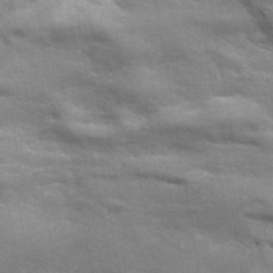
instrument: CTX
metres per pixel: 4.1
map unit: ANa
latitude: 42.1578
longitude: 17.4455
